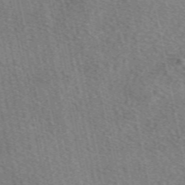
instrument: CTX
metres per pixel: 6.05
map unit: eAb
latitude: 50.5734
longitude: 115.6155
